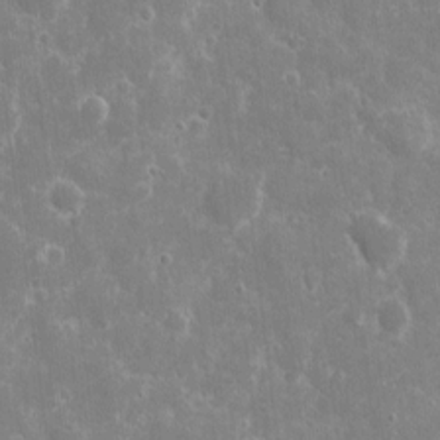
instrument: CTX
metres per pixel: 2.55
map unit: eHh
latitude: 8.2523
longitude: -70.2900
